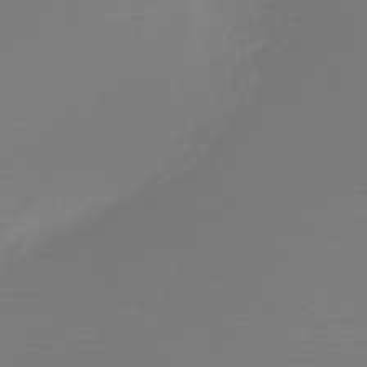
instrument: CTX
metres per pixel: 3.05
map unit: HNb
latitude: -45.5210
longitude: -46.3657
